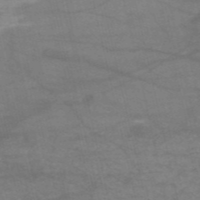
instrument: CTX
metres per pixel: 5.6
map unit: HNb
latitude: -54.5007
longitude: -44.4790
